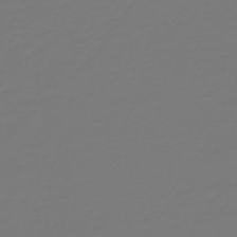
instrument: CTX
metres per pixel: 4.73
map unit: HNb
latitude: -46.6707
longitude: 51.9367
